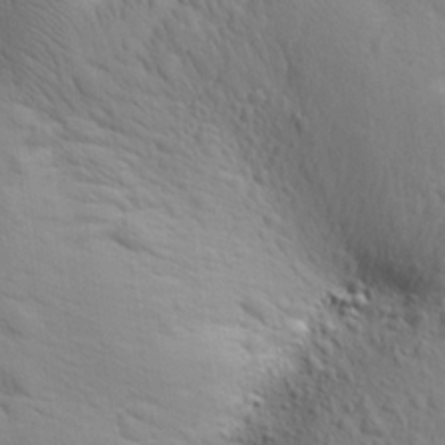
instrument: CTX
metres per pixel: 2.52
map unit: Ave
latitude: 21.9528
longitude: -137.8961
